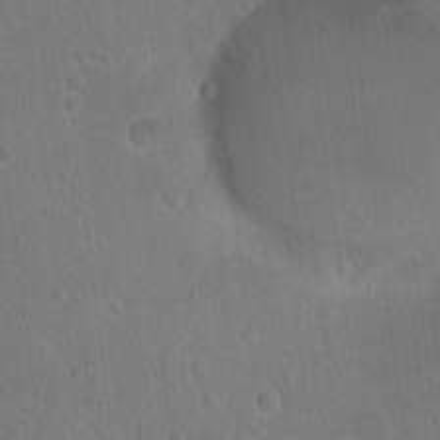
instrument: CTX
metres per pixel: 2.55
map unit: Nhu
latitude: 17.6316
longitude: -32.7057
